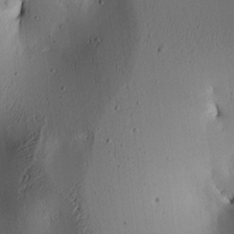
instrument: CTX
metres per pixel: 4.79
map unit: lAa
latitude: 6.0633
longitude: -113.4993
